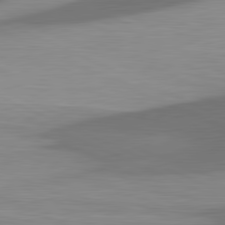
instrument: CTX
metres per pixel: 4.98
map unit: lApd
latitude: 81.5182
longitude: 138.7086
